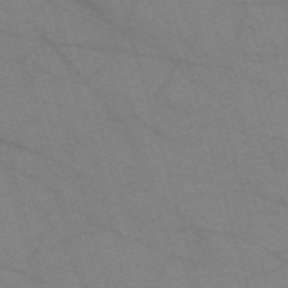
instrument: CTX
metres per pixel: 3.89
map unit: eHh
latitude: -60.9164
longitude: 54.1228
